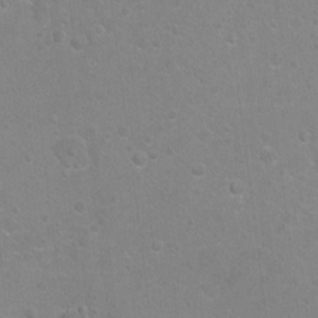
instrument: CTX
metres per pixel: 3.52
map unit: Hto
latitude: -6.6329
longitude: -35.8772
